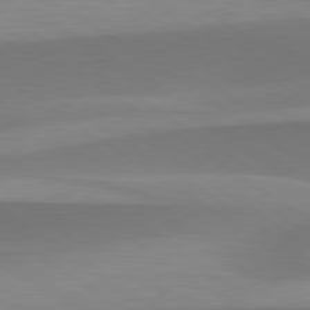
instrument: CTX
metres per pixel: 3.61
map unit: lApd
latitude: 79.7072
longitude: -94.7435
